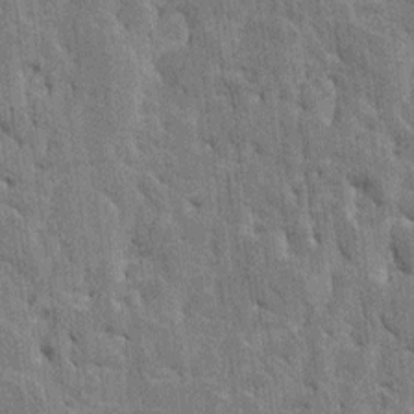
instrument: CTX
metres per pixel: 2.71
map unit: HNhu
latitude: 8.1389
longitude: -2.5168
